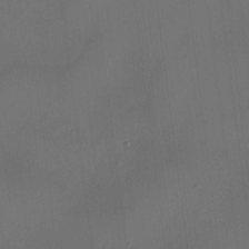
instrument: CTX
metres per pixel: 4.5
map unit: HNhu
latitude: 10.2145
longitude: 9.7666
